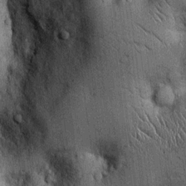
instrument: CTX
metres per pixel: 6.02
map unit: Ht
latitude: -3.0108
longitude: -12.8947
